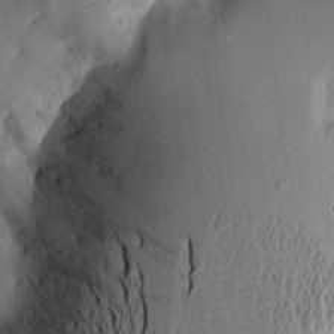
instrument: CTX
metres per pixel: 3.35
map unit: Aa
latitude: 15.8773
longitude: -148.3656
